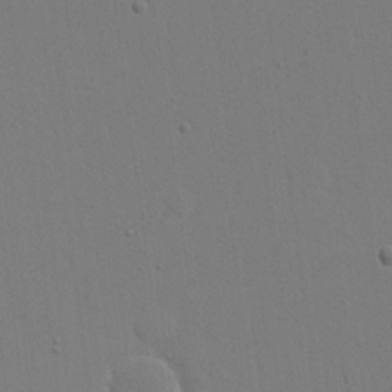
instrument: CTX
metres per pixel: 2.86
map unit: eHh
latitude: 18.9513
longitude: -69.3482
